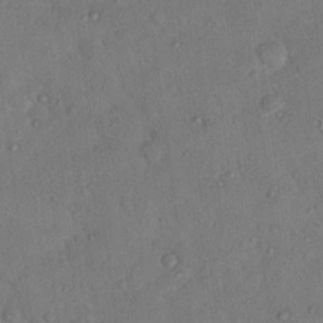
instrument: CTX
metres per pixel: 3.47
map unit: Nhu
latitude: 13.4616
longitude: -27.6883
